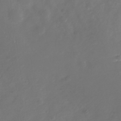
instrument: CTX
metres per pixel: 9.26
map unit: Nhe
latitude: -33.1243
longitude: -88.3090
